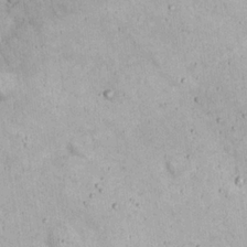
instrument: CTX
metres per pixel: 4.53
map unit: Nhu
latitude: 22.3278
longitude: -69.1025
